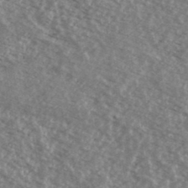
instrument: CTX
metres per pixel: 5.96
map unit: Ave
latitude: 39.0458
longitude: -110.3467
